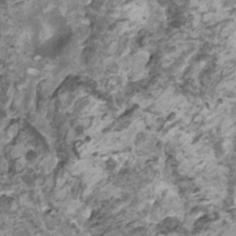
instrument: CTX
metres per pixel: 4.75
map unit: HNhu
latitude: 1.6694
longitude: -0.9702
